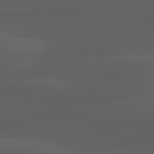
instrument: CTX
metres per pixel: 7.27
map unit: lApd
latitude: 80.1767
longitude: -92.3089
